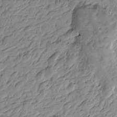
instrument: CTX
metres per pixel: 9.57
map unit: Htu
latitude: -4.2928
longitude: -178.4790
